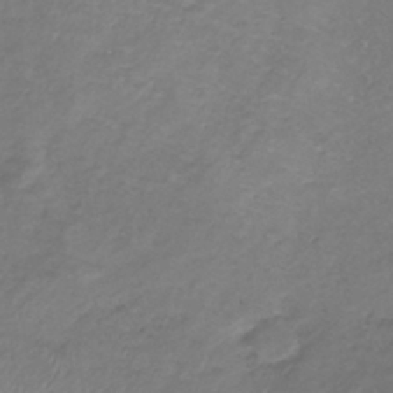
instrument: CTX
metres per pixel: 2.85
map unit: lHb
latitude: -38.6897
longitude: 73.0108
